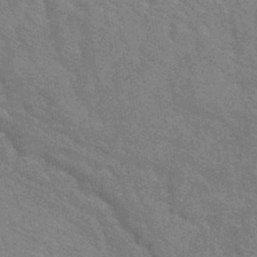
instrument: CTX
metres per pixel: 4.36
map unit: lHb
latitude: -40.7652
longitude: 75.6722
